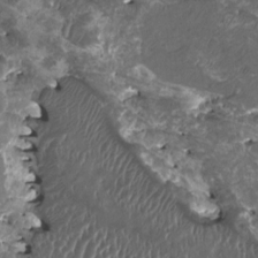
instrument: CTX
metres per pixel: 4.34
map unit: HNhu
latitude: 0.0255
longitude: 5.8233
